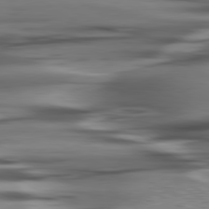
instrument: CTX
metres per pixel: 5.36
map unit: lApd
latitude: 80.1011
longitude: -121.7261
